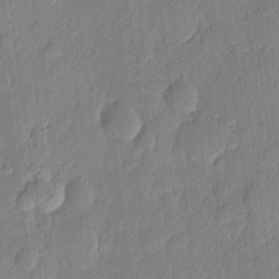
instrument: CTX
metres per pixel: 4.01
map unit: eHh
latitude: 7.1025
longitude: -73.9717
